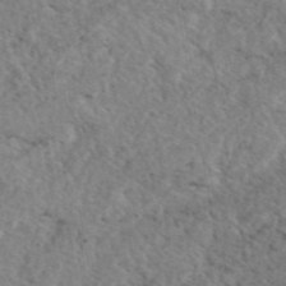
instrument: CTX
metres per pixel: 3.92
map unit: eAb
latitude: 44.8758
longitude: 114.6140
